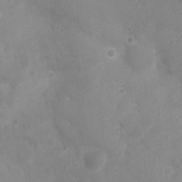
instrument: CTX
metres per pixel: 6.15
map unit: Nhu
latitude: 5.1970
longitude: -17.2159
